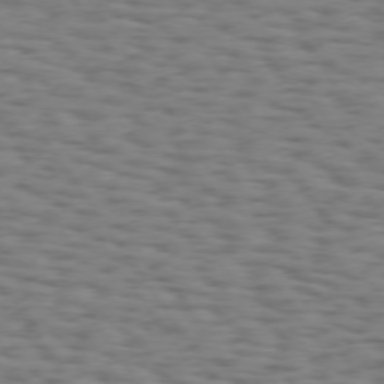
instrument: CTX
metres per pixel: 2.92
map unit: Hpe
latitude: 74.1011
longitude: -132.5924
